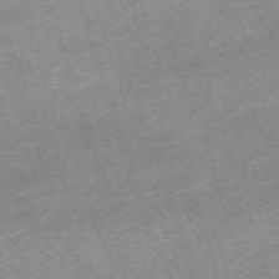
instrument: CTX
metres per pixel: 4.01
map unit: eHh
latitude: -64.0661
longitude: 50.1417
